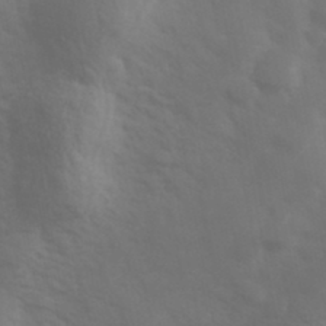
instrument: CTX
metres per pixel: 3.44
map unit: Hve
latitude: 33.1403
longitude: 150.6141
